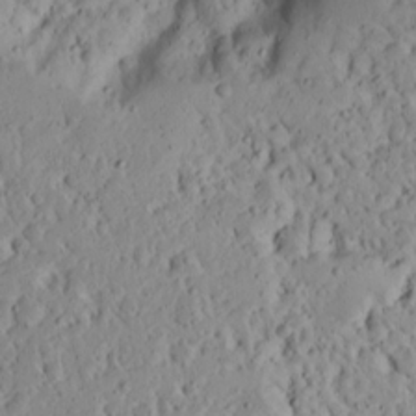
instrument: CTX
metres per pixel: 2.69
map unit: Aa
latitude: 14.1200
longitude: -140.3278
